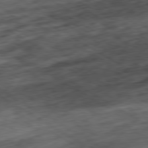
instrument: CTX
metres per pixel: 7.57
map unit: Hpe
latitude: -80.5385
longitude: 22.6897
